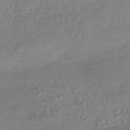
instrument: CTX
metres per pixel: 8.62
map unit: HNhu
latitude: -44.0850
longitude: 92.6518
